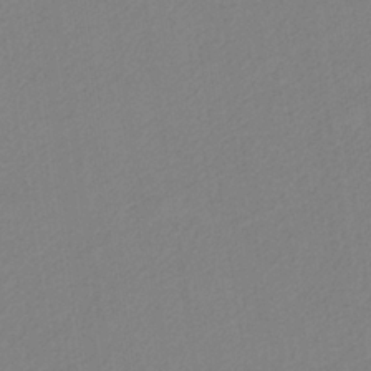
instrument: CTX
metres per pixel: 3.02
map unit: HNb
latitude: -35.2187
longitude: 56.9919
